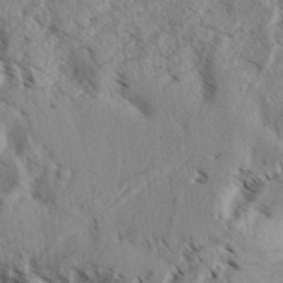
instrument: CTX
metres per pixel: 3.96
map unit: Aa
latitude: 32.8947
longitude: -137.5749
